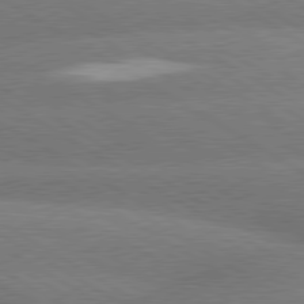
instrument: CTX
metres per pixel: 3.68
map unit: lApd
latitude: 79.9528
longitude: -153.0459
